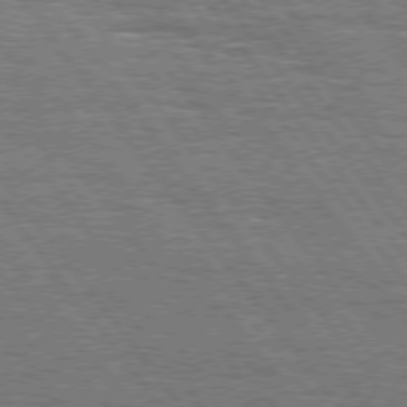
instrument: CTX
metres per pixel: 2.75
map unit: Hpe
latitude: 75.2726
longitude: -138.7246
